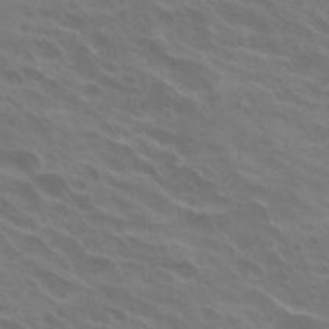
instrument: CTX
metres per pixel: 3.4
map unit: Hto
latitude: 24.3467
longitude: -38.3656
